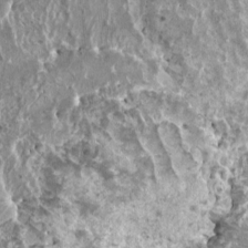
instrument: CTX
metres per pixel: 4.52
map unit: HNhu
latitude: 2.6490
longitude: 5.9178
